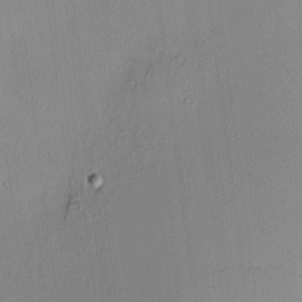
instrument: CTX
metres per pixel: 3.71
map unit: HNhu
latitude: 8.2523
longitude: 13.2187
